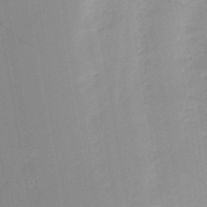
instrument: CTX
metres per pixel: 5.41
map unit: HNb
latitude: -49.6722
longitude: -39.9150
